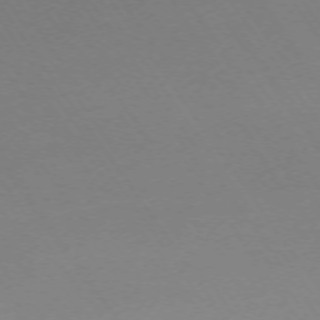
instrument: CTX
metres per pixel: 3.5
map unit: Ap
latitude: -73.8800
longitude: -71.8394
